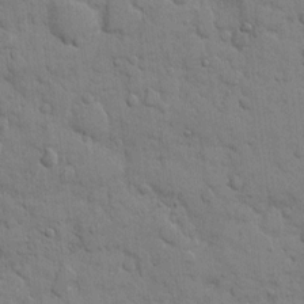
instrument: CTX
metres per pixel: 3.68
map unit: eHh
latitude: 9.6316
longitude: -67.0080
